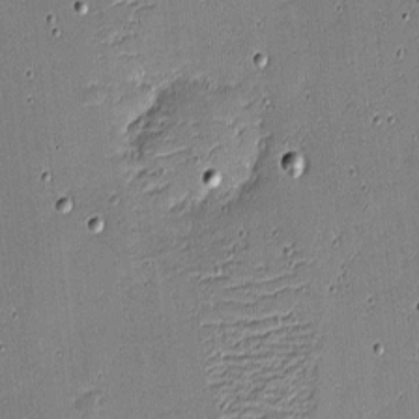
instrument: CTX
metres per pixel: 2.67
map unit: eHh
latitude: -4.0283
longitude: -82.2711
